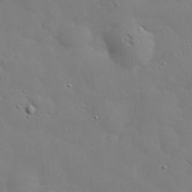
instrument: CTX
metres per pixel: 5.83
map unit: eHh
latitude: 30.6680
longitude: -82.7057
